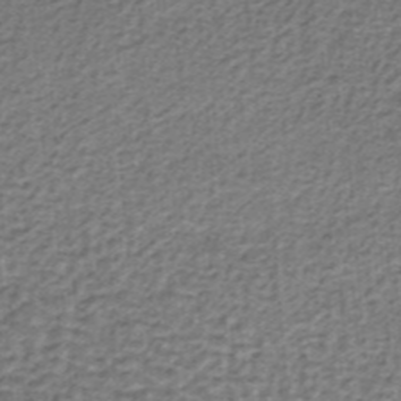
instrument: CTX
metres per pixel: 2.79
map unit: lHb
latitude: -36.2739
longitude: 60.3684
